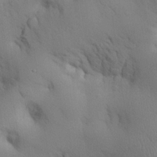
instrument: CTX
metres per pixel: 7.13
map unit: eHh
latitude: 26.3278
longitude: -75.6127
